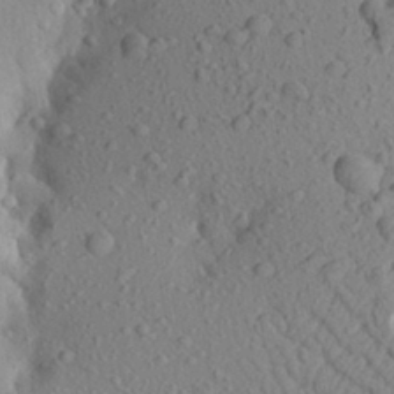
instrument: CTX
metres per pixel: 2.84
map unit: Aa
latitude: 23.3293
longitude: -146.8947
